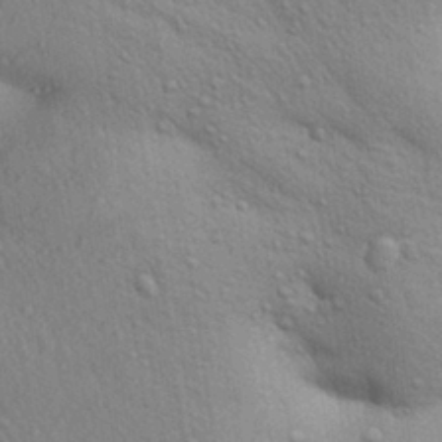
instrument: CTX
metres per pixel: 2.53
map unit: Aa
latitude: 30.0633
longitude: -147.9151
